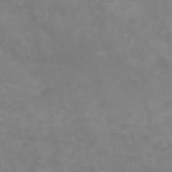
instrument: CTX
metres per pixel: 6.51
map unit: HNb
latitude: -48.9542
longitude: -38.9514
